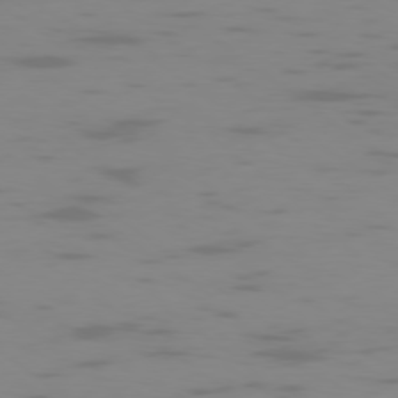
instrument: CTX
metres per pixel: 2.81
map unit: Ap
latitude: -78.1228
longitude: -65.4615
